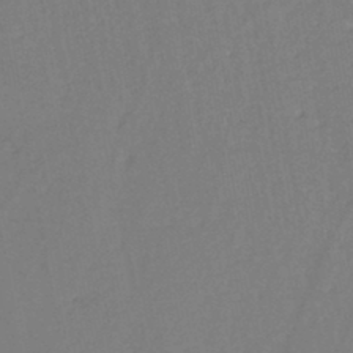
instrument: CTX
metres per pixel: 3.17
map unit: eHh
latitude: -45.1431
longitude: -28.8758
